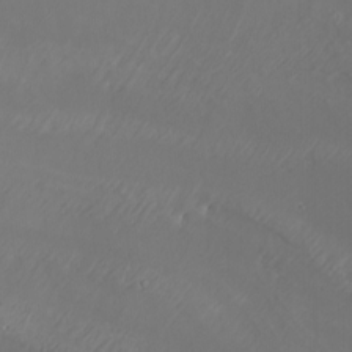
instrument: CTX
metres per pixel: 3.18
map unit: Htu
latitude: -7.1998
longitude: -70.9136
